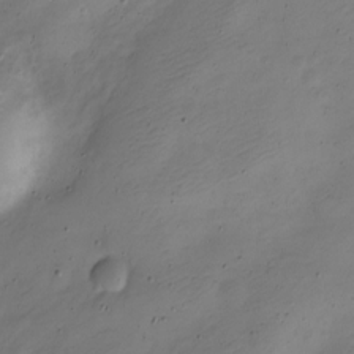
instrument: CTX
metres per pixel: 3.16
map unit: Nve
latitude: -22.8219
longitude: 106.1606
